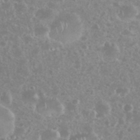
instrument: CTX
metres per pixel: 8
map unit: eHh
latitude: 35.0647
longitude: -61.6505
